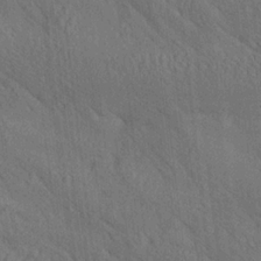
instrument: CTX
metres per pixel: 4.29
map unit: lAa
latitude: 21.1026
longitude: -138.5168
